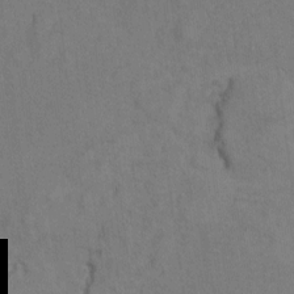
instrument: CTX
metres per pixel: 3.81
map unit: Ht
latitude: 9.2915
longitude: -32.7435
